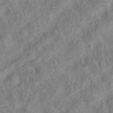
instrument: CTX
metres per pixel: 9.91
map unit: eAb
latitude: 36.4223
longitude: 113.4455
